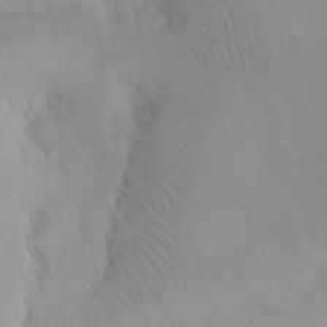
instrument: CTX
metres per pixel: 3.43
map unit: eHh
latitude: 24.4412
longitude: -66.3467
